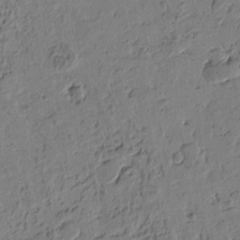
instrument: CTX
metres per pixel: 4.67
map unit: Htu
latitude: -1.8423
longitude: -175.9150
